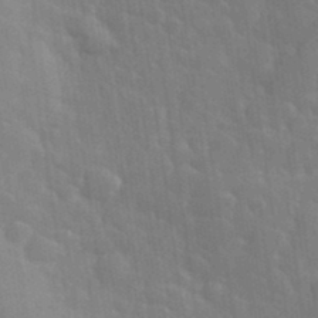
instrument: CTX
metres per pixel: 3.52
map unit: eHh
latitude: 35.1403
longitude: -61.2159
